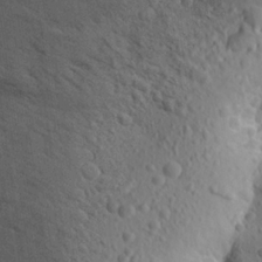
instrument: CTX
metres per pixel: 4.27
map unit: Aa
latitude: 23.1592
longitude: -144.4790
